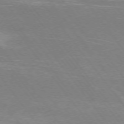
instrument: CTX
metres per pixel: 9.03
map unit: Ap
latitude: -75.2187
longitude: -70.0444
